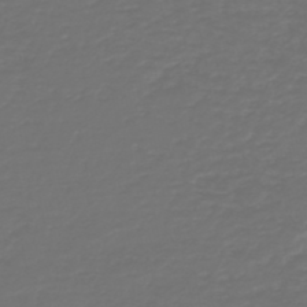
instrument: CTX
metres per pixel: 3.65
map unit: HNb
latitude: -47.5588
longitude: 54.4062
